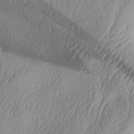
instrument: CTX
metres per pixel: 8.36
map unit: lAa
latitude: -5.3320
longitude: -126.5924
